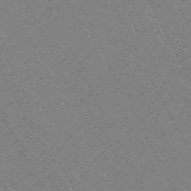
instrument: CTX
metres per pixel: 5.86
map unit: Hpe
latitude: -71.2376
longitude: 9.6911
